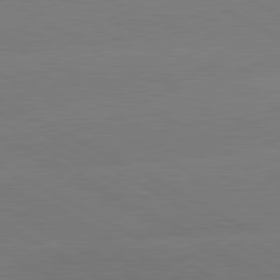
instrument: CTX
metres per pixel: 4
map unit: lApd
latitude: 81.0080
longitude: -153.0648
